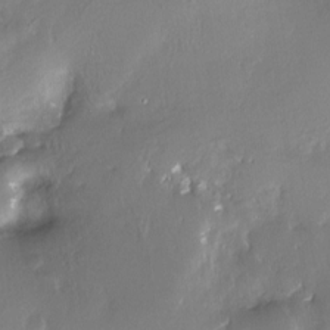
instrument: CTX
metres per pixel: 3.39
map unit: Nhe
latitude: -27.8800
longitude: -110.2712
